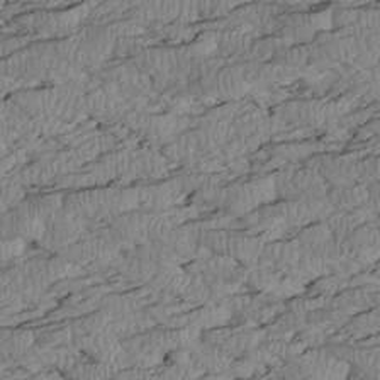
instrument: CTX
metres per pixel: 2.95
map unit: Htu
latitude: 2.5923
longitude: 149.6155
